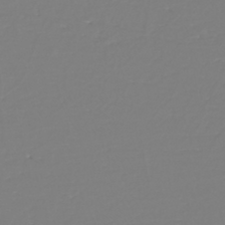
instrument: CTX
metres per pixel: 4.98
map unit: eHh
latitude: -42.5384
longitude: -32.8002
